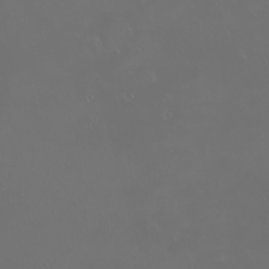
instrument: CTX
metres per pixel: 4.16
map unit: eHh
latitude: -2.3873
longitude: 19.8800
